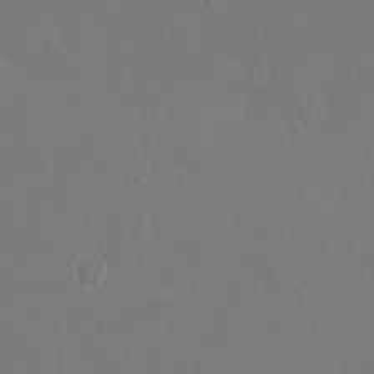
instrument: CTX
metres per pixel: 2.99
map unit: Ht
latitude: -1.9179
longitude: -19.0836
